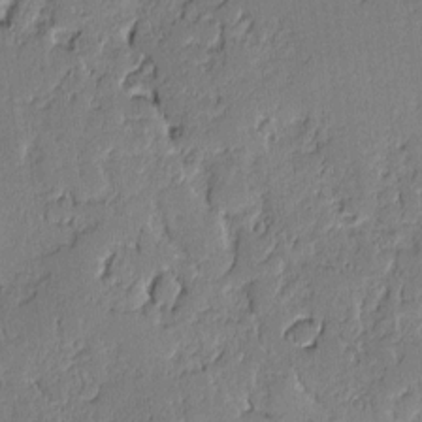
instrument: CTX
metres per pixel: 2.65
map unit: lAvf
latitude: -0.8786
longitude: -106.1200
